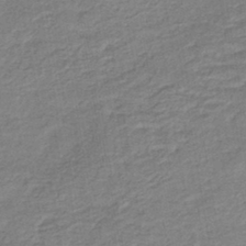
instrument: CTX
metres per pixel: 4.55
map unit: HNb
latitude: -40.8597
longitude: 50.7841
